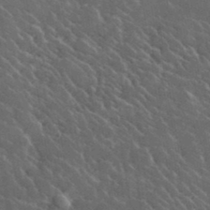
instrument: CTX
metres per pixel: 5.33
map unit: lHvf
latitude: 36.9703
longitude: -90.6302
